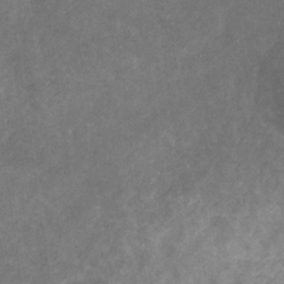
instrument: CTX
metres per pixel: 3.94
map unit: eHb
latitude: -31.3698
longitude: 71.3888
